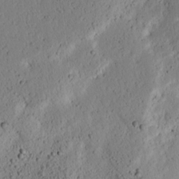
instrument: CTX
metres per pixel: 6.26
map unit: lAvf
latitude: 8.1389
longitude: 164.7652
